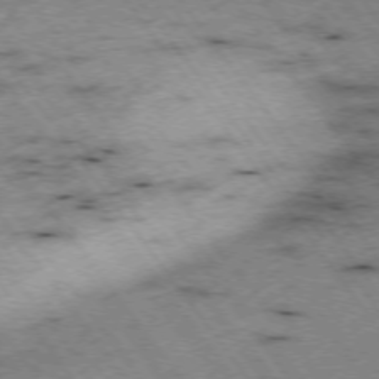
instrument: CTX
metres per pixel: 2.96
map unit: Hpe
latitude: -75.2376
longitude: -17.9150
